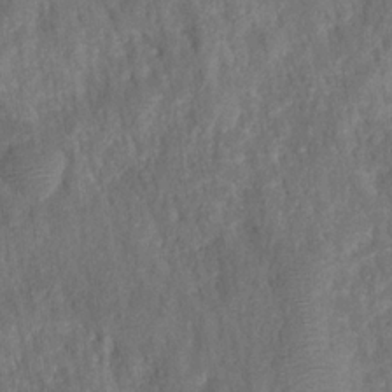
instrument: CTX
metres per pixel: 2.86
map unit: HNhu
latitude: -28.2362
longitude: 74.2551
